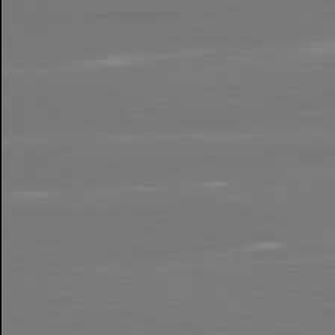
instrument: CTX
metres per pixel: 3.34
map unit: lApd
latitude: 82.1766
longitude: -145.9906
